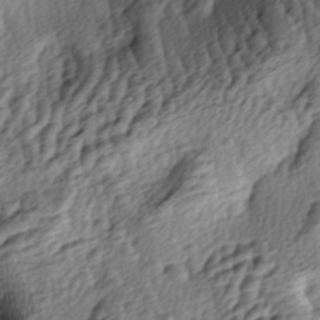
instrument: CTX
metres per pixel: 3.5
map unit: lAa
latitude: -4.8786
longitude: -122.9892
